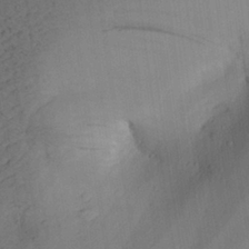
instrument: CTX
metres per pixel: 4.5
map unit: Aa
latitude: 27.3671
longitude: -136.4223
